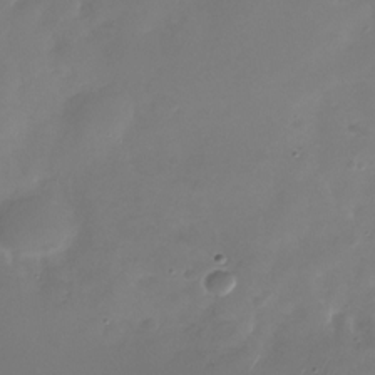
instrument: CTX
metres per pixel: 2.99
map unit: Nhu
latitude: -28.5385
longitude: -69.3860
